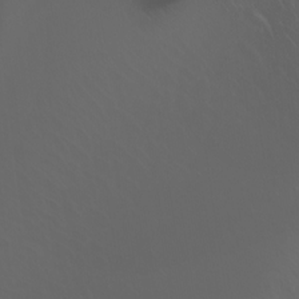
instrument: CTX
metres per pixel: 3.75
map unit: Ht
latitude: -3.5399
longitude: -60.3467
